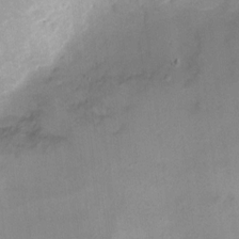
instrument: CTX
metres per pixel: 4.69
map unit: Hto
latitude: 7.0836
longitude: -36.1956
